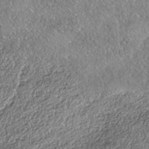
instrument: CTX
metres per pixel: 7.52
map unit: Nhe
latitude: -38.3306
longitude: 137.5588
